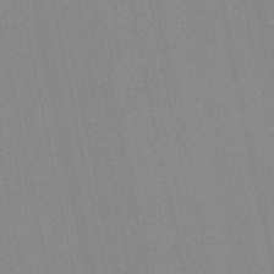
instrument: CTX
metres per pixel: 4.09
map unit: lHb
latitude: -49.7100
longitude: 69.1431
